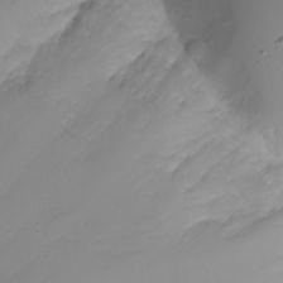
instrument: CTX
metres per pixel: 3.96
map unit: Nhu
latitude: -8.9542
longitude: -80.8569
